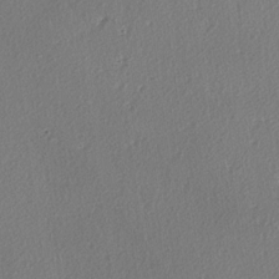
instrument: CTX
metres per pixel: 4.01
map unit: lAvf
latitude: -4.4440
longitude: -108.7435
